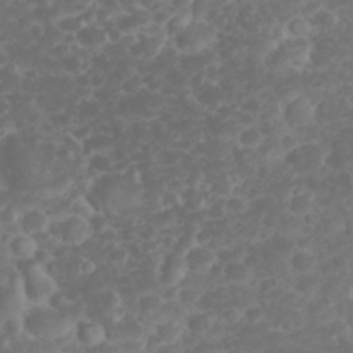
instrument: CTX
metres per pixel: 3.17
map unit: eHh
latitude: 32.5168
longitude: -62.2334
